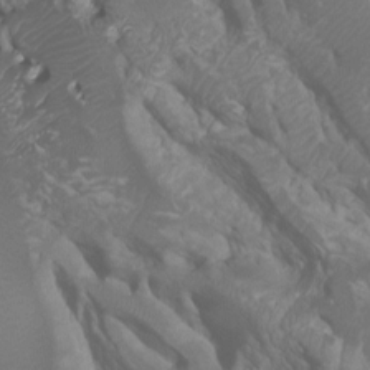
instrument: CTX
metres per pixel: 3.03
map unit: Ht
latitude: -0.9920
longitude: -18.5923
